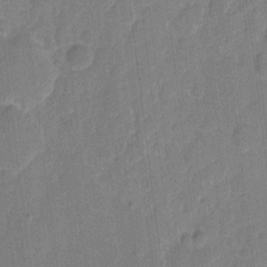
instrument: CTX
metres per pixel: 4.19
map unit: eHh
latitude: 9.1214
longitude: -65.6316
